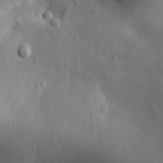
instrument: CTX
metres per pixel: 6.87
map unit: Aa
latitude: 30.9325
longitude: -143.1214
